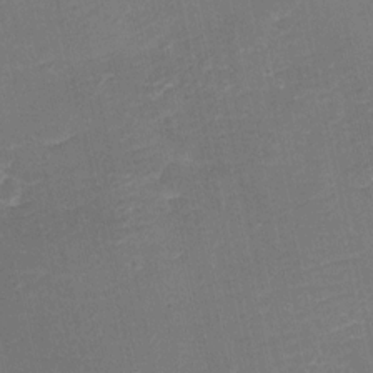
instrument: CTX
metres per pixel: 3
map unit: eHh
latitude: -3.8044
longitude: -76.6112
